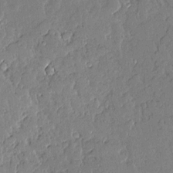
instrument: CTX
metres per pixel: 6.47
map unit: Aa
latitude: 11.1970
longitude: -128.9702
